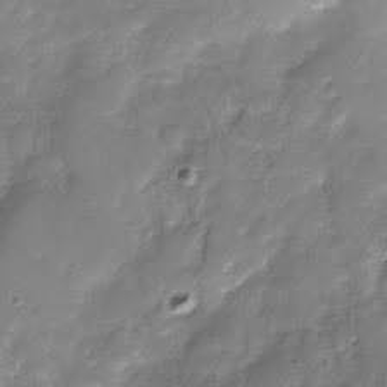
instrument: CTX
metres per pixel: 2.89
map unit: Nhu
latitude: -30.0094
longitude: -64.1389
